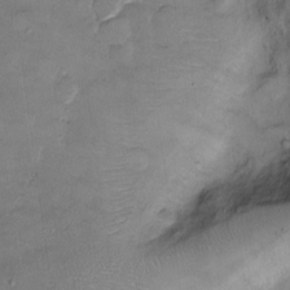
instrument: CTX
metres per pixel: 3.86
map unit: Ht
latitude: -2.2550
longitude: -14.5357
